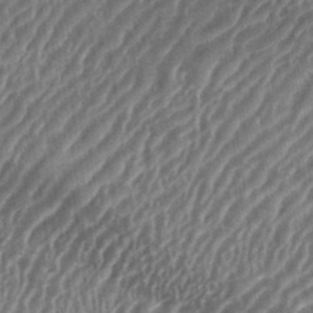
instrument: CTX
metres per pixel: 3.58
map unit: eHh
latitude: 35.8394
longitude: -134.5734
